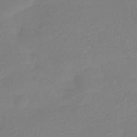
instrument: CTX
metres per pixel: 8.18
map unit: HNhu
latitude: -41.2565
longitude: 96.5952
